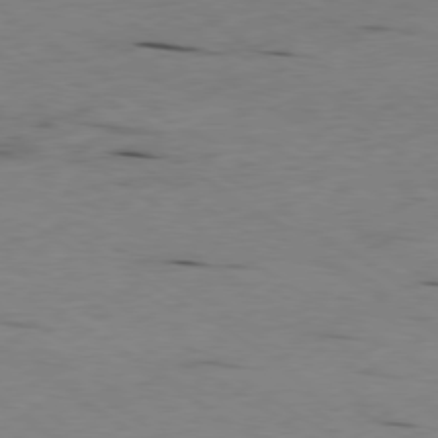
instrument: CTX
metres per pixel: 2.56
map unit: Ap
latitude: -79.6155
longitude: -100.7246
